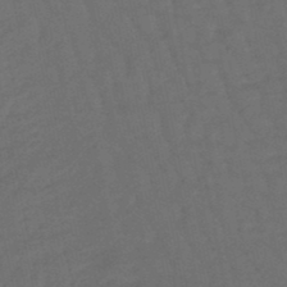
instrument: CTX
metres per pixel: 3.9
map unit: lHb
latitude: -47.5966
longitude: 81.1998
